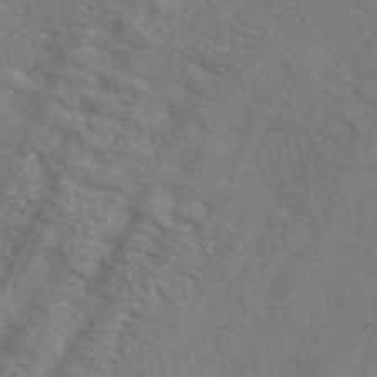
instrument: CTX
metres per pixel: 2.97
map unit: eAb
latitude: 50.0633
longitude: 119.2376
